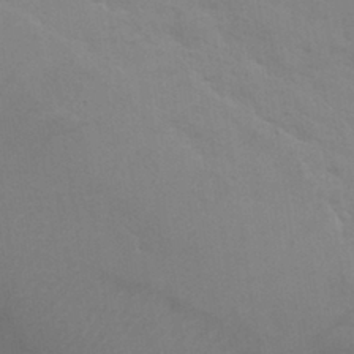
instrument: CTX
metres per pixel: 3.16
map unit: Nhu
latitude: 28.7813
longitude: -54.3278
